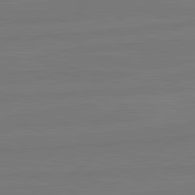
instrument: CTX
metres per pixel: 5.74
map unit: lApd
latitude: 81.9528
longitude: -179.1215
